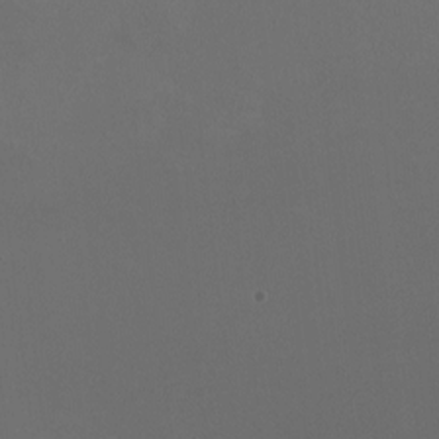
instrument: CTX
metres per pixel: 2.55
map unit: HNhu
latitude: 1.4237
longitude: -1.8583
